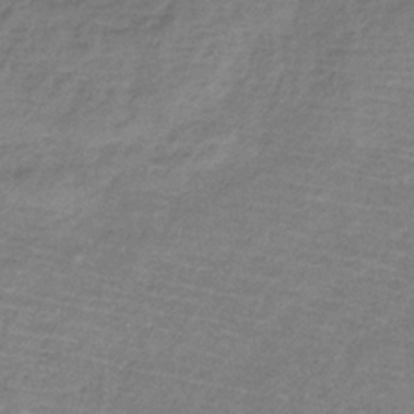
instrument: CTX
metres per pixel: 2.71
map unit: HNb
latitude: -34.1228
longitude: 56.5762
